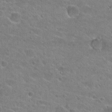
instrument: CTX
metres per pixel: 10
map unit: Hto
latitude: 24.4978
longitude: -44.0633
